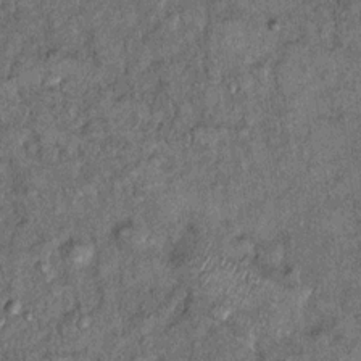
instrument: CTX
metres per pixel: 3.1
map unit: Ht
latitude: 8.3089
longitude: -37.2726
